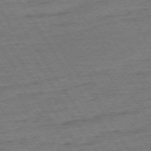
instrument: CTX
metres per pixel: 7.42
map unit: Ap
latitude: -74.1228
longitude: -84.5735
